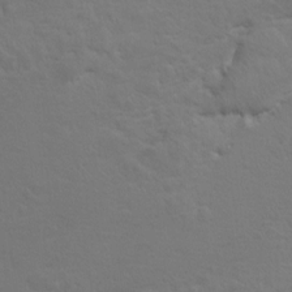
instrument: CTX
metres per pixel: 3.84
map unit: Hto
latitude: 8.5168
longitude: -31.1215
